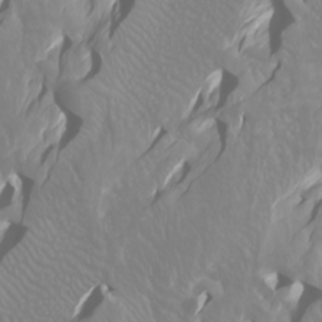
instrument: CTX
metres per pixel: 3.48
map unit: Htu
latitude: -4.6140
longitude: -89.2348
